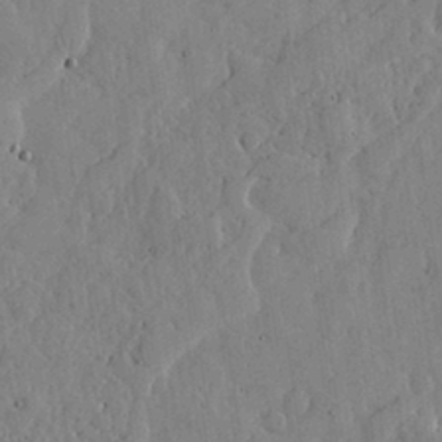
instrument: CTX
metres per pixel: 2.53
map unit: lHvf
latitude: 17.5560
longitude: -113.8583
